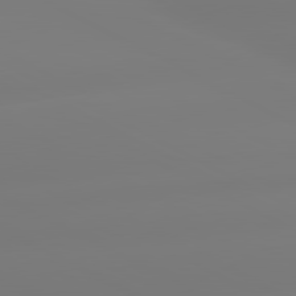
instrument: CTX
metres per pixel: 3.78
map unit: lApd
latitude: 80.8380
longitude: -156.4790
